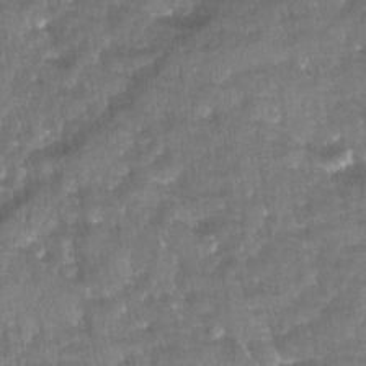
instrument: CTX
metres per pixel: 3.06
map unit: Ave
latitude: -11.1431
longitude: -119.1025
